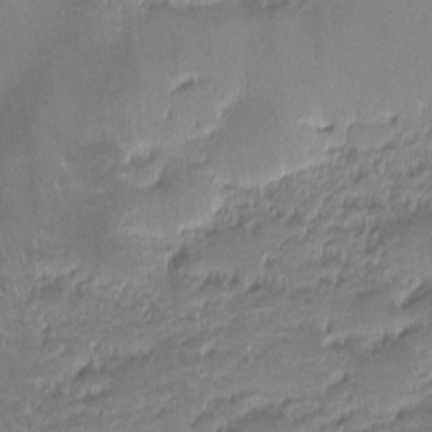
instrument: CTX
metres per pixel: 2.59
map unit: eHh
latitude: -1.9367
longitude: -86.1011
